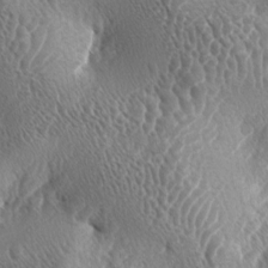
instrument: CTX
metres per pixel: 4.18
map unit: lAa
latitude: -5.4832
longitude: -128.8191
